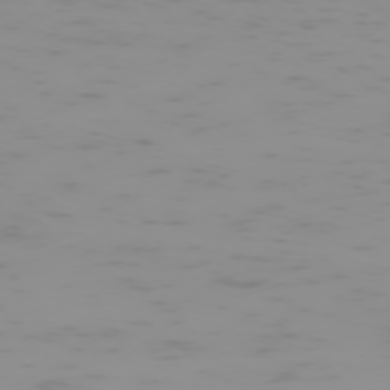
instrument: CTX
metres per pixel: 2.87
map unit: Hpe
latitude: -74.6330
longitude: 6.8786
